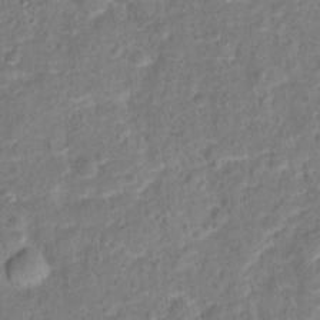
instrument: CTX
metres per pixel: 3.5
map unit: Hto
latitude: 13.8017
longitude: -38.7435
